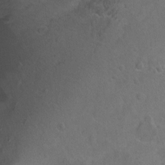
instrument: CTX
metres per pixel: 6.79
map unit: Hto
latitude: -6.9352
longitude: -36.1011
